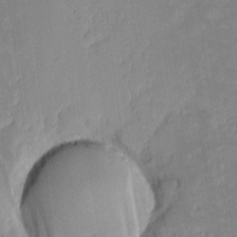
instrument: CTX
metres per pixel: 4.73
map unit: eHh
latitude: -1.9556
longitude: -83.9528
